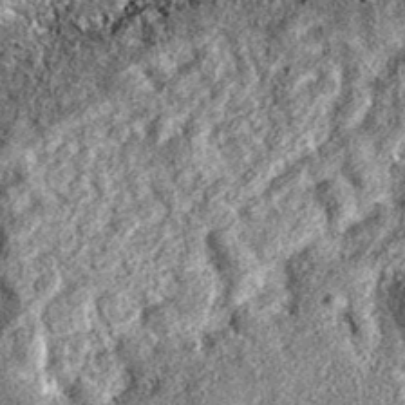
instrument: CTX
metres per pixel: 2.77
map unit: eAb
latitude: 37.2726
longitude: 106.5951
